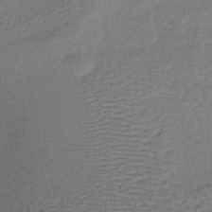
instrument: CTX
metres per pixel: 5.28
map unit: lHb
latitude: -37.5777
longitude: 59.8800
